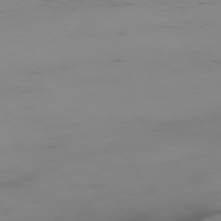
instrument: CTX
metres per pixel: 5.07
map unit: Ap
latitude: -75.1620
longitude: -79.0081
